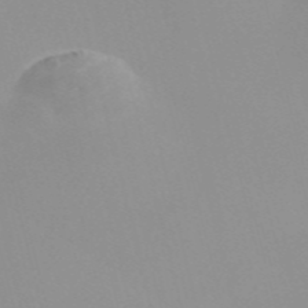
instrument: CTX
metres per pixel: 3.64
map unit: Nve
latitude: -57.3321
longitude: 59.7855
